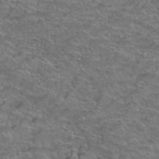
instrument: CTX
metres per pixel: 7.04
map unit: Hto
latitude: 39.0080
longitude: -43.3671
